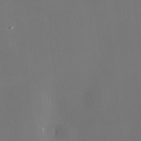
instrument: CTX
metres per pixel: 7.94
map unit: HNhu
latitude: 7.0269
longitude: 8.7841
